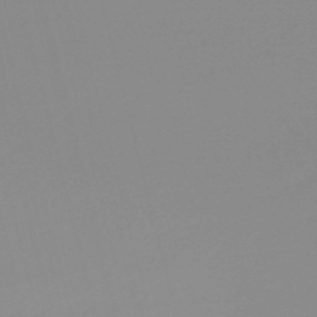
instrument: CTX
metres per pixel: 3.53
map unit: lHb
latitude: -48.1228
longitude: 68.1416
